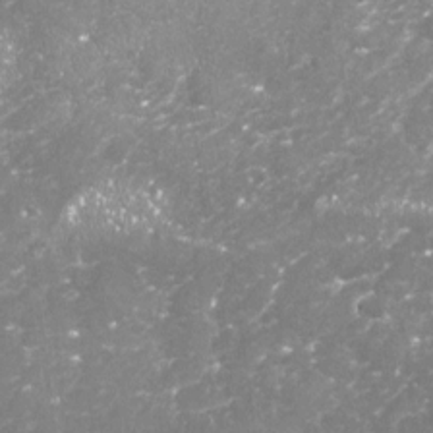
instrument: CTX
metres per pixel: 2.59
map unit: Nhu
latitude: -18.4440
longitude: -57.5371
